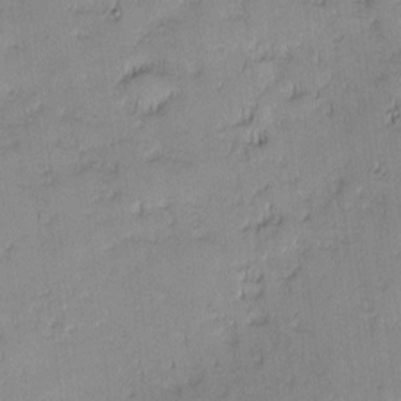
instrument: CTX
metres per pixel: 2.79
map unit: eHh
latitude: -1.2565
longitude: -82.9702
